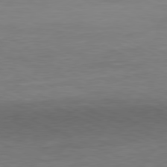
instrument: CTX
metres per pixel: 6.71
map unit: Ap
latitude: -81.4266
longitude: -84.5924
